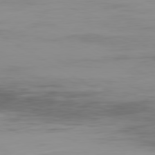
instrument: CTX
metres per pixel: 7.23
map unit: Ap
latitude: -79.8422
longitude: -77.7071
